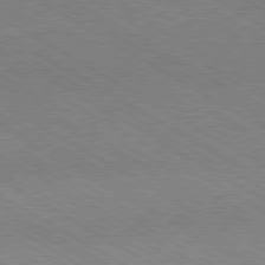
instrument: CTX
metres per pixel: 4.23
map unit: Hpe
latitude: -80.7274
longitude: 16.0472
